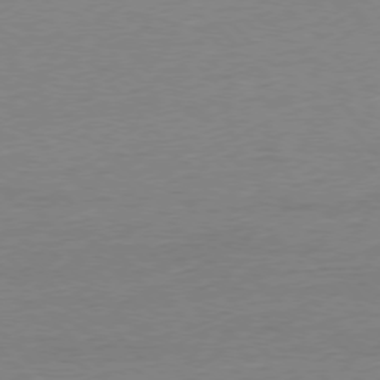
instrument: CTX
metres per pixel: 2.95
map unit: Ap
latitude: -77.6911
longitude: -95.6883
